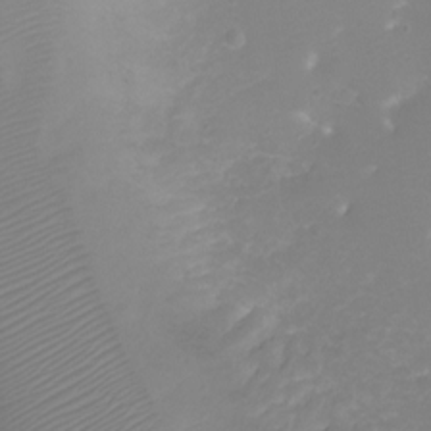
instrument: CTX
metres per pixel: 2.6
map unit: Ht
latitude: 2.1389
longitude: -34.0822
